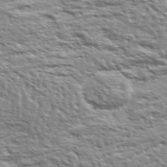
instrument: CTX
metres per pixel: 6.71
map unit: Ave
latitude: 37.2915
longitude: -112.4790
